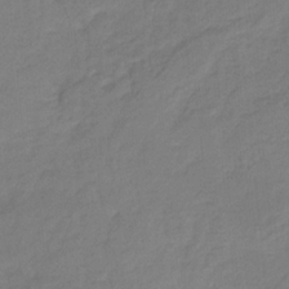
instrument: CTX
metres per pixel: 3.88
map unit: HNb
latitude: -31.7666
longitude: 58.5384
